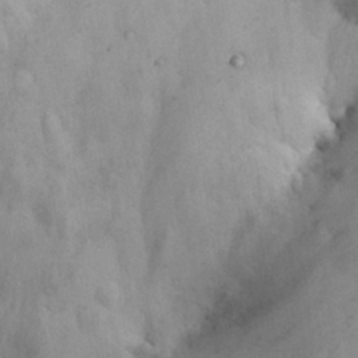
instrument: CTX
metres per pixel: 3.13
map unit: eHh
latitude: 26.5735
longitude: -65.9528
